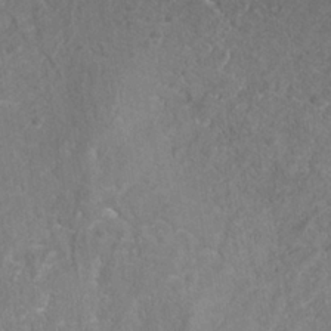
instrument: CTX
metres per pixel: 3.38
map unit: ANa
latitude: -38.9542
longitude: 95.9556
